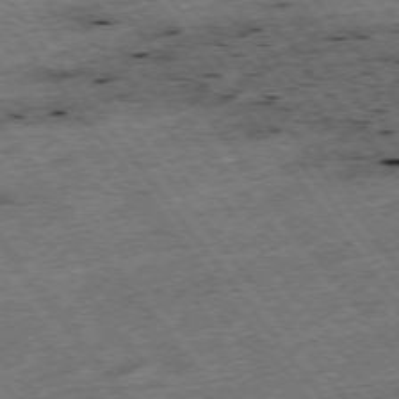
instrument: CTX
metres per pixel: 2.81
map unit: Hpe
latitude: -75.2565
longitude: -22.2333
